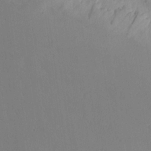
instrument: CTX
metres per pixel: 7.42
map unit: Aa
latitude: 23.4048
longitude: -127.6694
